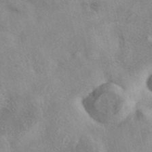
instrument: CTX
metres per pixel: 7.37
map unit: eAb
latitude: 40.2522
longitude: 109.3699
